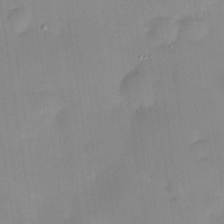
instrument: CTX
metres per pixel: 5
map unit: HNhu
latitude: 6.9514
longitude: 13.6911
